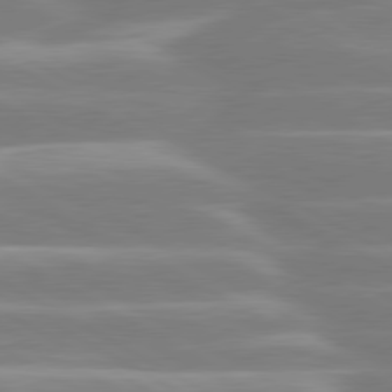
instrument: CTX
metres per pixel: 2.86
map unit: lApd
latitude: 80.2711
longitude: -134.1766
